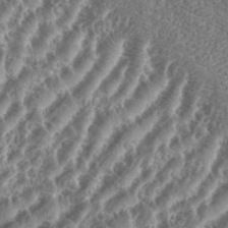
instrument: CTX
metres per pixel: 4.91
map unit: eHh
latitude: 36.9892
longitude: -135.6505
